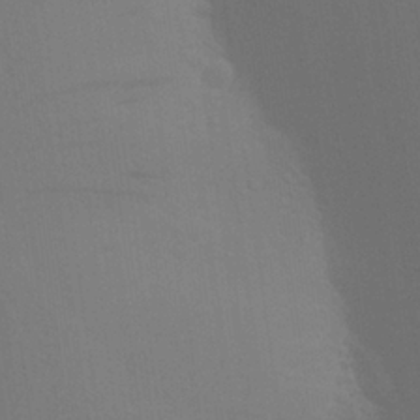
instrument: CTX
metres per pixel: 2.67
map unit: Aa
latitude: 26.0255
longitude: -145.5560
